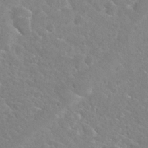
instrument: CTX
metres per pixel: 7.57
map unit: Hto
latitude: 25.8016
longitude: -36.0444
